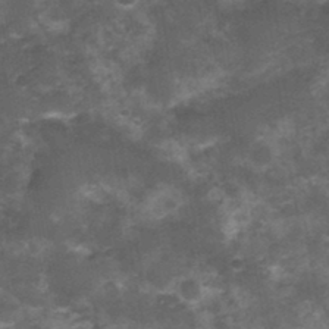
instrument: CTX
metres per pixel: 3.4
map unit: Nhu
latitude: 2.9702
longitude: -18.0444
